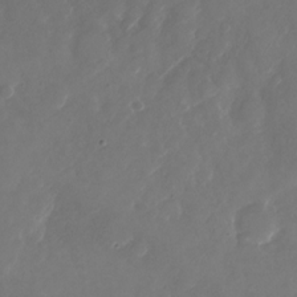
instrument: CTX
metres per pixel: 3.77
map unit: Nhu
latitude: -28.5574
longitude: -71.0269
